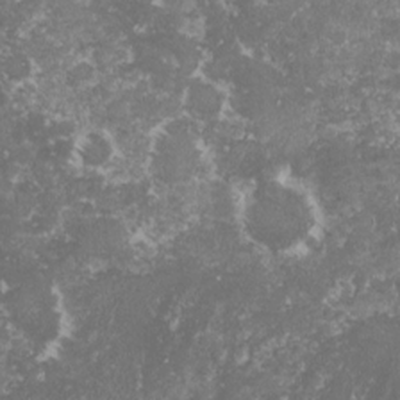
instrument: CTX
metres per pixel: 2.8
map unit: lHvf
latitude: -16.4818
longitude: -99.2914
